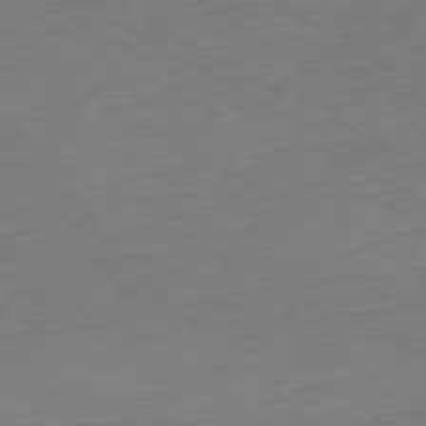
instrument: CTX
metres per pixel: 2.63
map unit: Ap
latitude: -79.6721
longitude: -56.8946
